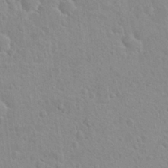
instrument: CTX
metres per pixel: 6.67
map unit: Hto
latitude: 21.3482
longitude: -47.4427
